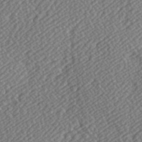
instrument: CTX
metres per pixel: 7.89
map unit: Hve
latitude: 3.3859
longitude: -123.9150
